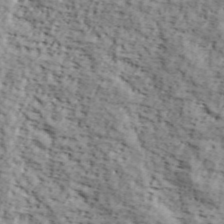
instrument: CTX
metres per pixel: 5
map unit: lHvf
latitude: 37.9717
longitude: -86.8002
